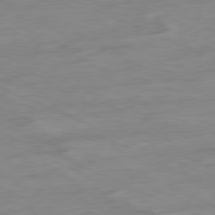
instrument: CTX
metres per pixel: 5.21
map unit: Ap
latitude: -80.4818
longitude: -92.2144
